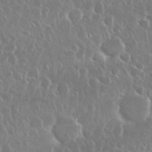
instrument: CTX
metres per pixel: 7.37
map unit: Nhu
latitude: 28.6112
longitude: -63.2159
